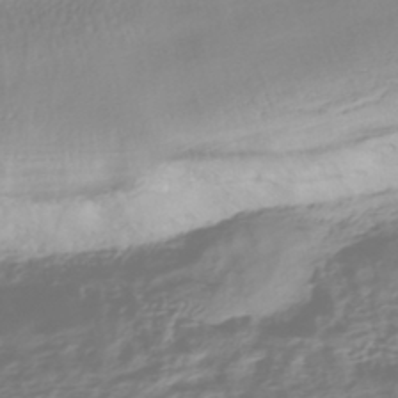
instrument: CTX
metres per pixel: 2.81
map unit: HNhu
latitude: -44.1417
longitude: 99.0864
